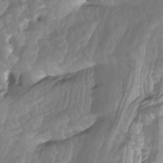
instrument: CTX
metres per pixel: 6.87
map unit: Htu
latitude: -5.4454
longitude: -76.0444
